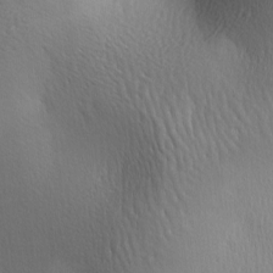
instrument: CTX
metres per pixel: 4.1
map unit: lAa
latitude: -6.0850
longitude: -123.1970
